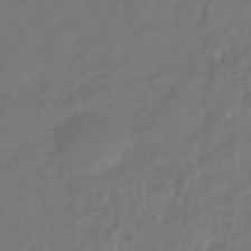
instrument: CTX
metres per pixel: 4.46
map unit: eHb
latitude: -34.6707
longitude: 80.4629
